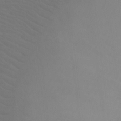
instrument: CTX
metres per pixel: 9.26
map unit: Ht
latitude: -7.2376
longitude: -20.1578
